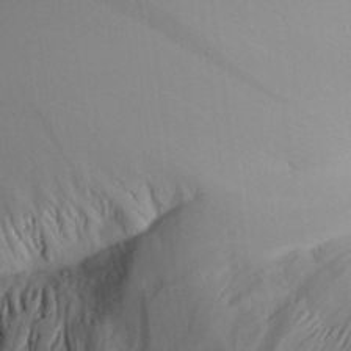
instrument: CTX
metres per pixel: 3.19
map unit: Aa
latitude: 25.7071
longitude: -133.4804
